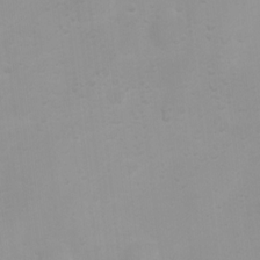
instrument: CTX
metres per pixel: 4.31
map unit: Ht
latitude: 3.8583
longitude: -22.9136
